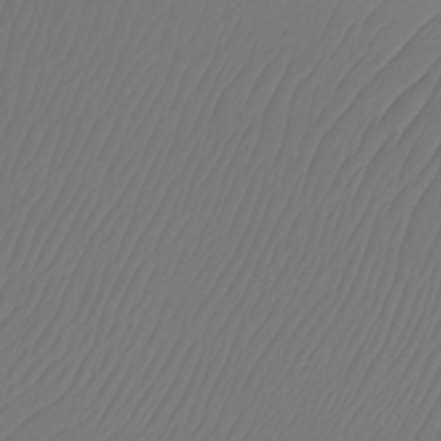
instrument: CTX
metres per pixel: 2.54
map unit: Ht
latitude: -14.8786
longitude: -49.1781
